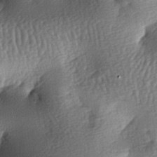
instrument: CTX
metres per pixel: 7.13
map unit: lAa
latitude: -7.7855
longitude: -127.8961
